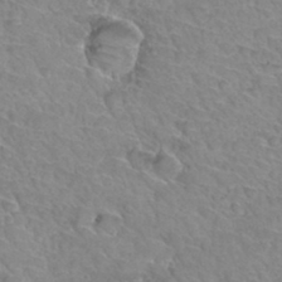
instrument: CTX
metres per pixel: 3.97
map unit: Hto
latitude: 34.3845
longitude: -46.2523
